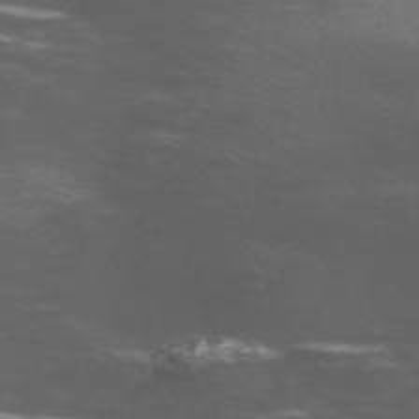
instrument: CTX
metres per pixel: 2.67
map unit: Nve
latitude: -59.1809
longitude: 66.1606
